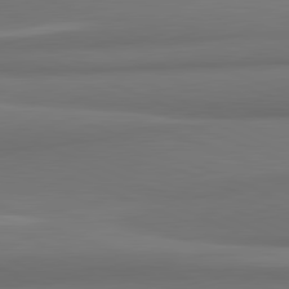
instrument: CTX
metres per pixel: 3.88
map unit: lApd
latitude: 81.9717
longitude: 171.2943
